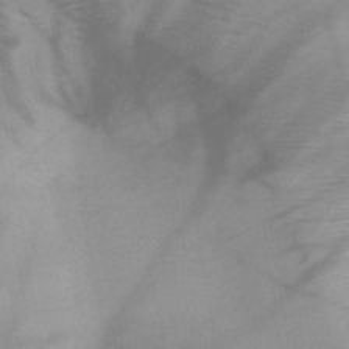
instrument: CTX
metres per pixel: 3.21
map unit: HNb
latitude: -45.7667
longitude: -41.2914
